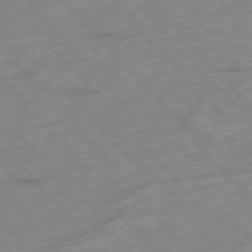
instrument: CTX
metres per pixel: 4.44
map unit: Hpe
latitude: -76.5385
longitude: -17.5560
